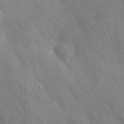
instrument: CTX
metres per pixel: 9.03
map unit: Ave
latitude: 1.6882
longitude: -113.0458
